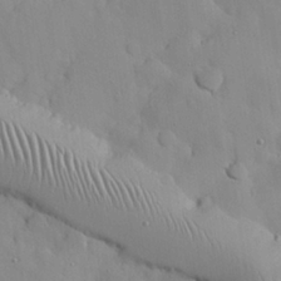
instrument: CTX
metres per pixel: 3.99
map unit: Nhu
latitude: 26.4223
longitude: -72.5546
